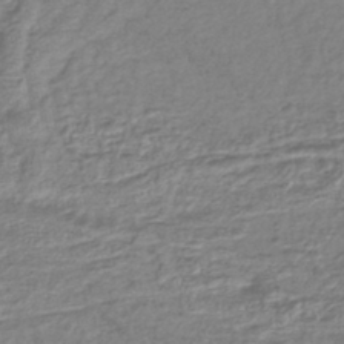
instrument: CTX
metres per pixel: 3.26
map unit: lHb
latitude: -42.6329
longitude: 73.2376
